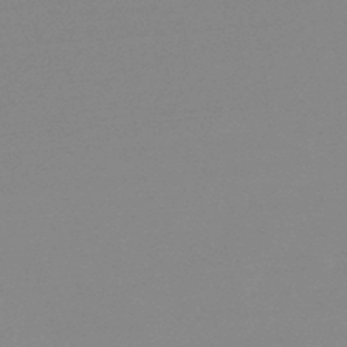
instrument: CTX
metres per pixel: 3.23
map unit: lHb
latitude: -48.1039
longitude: 64.7652
